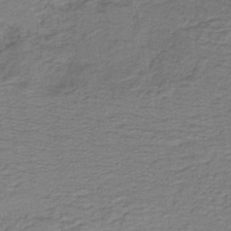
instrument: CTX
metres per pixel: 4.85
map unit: lHb
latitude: -41.7666
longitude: 53.2187
